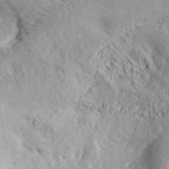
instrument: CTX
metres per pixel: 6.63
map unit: lHvf
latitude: 36.5546
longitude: -92.3656
